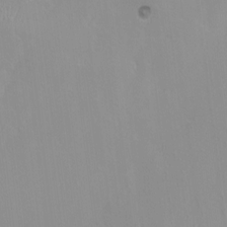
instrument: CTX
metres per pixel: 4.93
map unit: HNhu
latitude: 0.3467
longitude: -4.1011
